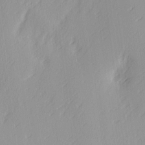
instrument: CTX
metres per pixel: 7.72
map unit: Ave
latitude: 2.8569
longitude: -111.6505
